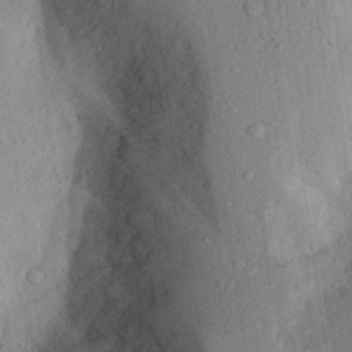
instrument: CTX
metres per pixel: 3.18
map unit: Aa
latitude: 27.8583
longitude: -145.5749
